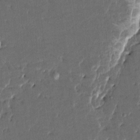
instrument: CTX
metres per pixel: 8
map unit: HNhu
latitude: 5.6316
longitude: -6.0255
